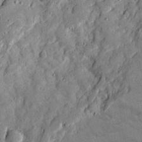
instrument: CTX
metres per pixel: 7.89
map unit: Ave
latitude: 20.6680
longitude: -129.5371
